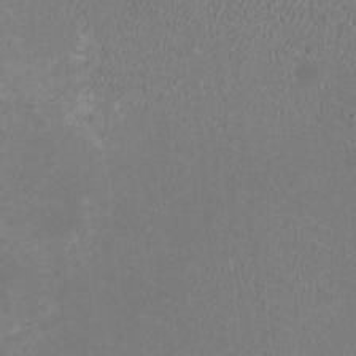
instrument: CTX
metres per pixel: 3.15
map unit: HNhu
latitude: -3.0486
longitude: -1.4048
